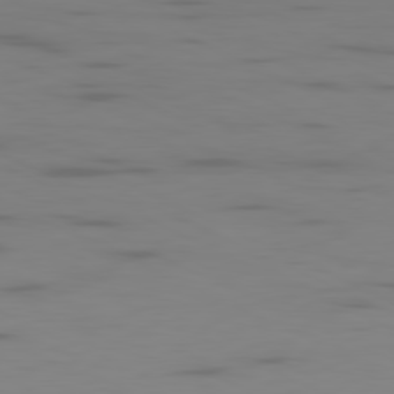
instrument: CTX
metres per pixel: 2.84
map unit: Ap
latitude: -81.0487
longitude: -61.7071
